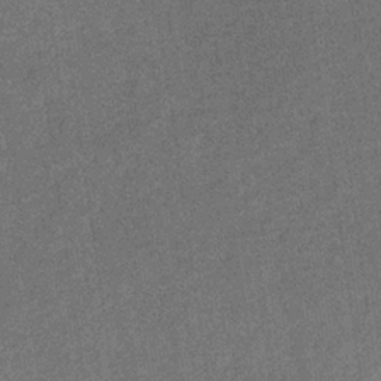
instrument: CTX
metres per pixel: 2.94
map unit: eHb
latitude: -31.8800
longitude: 74.1228
